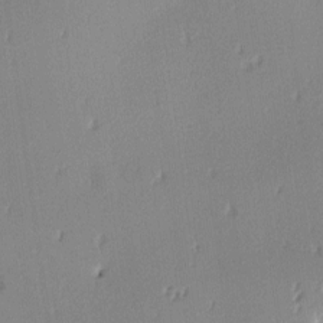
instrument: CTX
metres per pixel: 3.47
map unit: lAa
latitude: -10.6708
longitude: -124.9891
